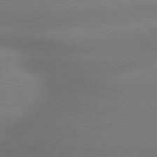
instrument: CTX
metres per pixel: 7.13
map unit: lApd
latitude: 79.5371
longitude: -134.3089
